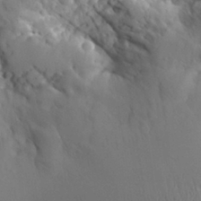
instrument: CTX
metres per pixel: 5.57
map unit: Aa
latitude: 30.0633
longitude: -143.5182
